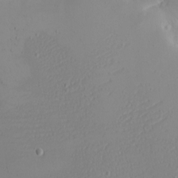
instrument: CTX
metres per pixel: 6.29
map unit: eHh
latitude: -6.1794
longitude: -80.6868
